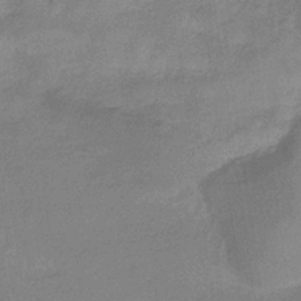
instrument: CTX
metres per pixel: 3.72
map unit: lHb
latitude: -34.9542
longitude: 69.8800
